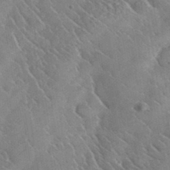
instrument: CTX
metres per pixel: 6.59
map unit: lHvf
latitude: 37.3482
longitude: -91.6316
